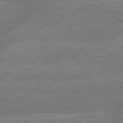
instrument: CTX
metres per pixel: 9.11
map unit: lApd
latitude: 79.7072
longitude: -162.4979
